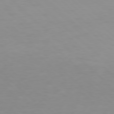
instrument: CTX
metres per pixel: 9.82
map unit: Hpe
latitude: 77.4048
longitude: -165.3860
